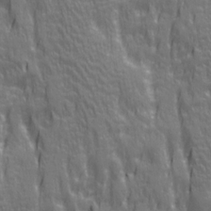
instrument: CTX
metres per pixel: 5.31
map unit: Ave
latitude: 20.6491
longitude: -134.4979
